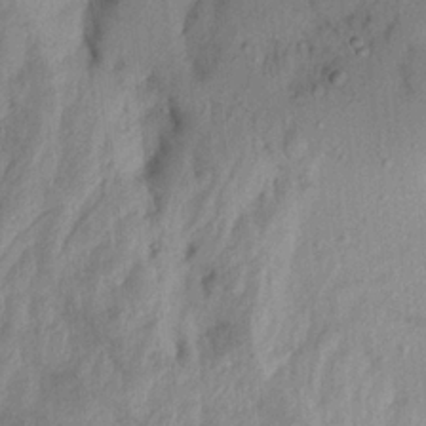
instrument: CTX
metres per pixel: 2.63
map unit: Aa
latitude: 20.2901
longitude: -147.4994
